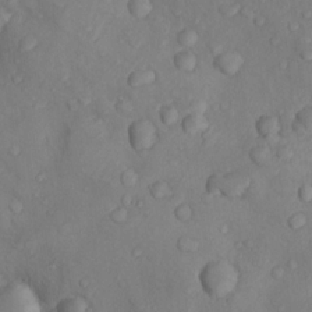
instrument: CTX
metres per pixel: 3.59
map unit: Nhu
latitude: 9.2726
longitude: -25.9150
